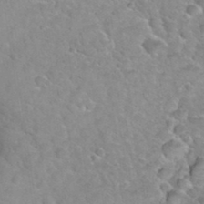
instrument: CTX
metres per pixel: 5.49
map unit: Hto
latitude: 35.7260
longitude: -51.1781
